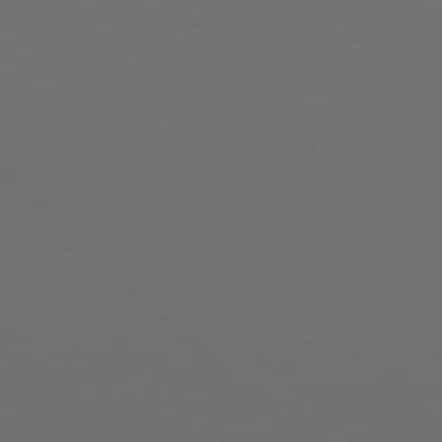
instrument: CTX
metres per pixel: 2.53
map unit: Hpe
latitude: 78.1389
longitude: -173.0269
